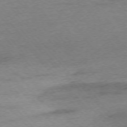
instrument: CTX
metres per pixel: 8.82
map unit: Ap
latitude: -75.6911
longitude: -71.9150
